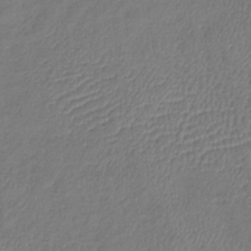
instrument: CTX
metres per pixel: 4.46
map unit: lHb
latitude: -39.1620
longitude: 73.9367
